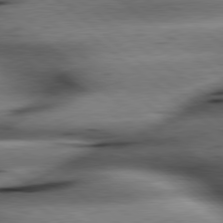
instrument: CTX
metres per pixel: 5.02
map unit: lApd
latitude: 79.2348
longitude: -140.8191
